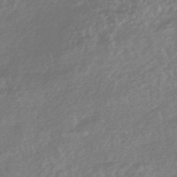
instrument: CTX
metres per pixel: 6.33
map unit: HNhu
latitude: -45.3510
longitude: 92.6518
